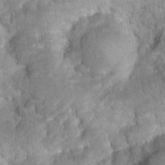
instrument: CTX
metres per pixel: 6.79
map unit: Hto
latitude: 17.3860
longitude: -40.3278
